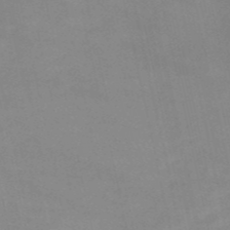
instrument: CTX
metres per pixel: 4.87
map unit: HNb
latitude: -52.4440
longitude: -51.2537
